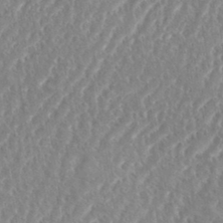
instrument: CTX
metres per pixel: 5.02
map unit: eHh
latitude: 34.8380
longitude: -134.4790
